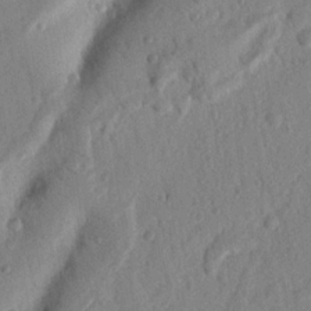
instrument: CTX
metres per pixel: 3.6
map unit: Nhu
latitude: 20.0633
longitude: -77.0269
